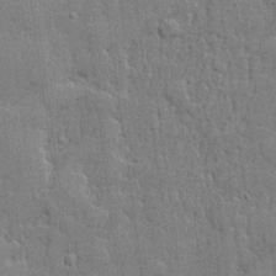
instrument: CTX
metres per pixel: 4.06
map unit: lHvf
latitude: 21.8961
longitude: 142.9163
